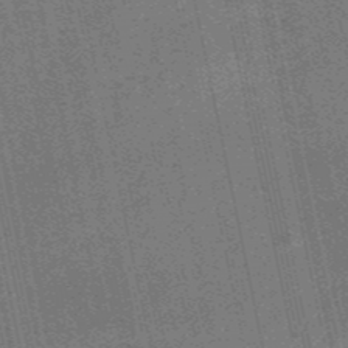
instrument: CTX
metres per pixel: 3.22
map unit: HNb
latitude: -52.9541
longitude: -51.7071
